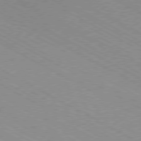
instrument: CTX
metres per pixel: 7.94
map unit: Hpe
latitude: -80.9353
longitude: 16.7275
